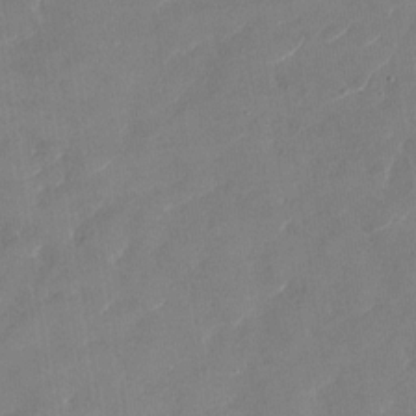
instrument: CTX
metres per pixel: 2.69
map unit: Nhu
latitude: -29.2565
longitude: -72.8380
